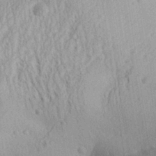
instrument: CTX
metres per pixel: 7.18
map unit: Aa
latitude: 29.7449
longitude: -138.3089
